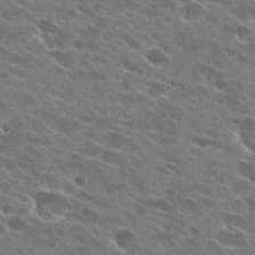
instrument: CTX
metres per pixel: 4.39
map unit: Hto
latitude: 26.7057
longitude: -41.9906
